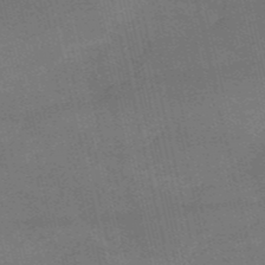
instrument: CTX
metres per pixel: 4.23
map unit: HNb
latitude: -52.6896
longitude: -40.9324
